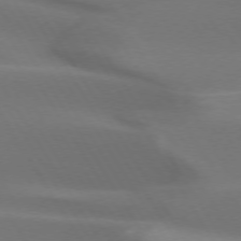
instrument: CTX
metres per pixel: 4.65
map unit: lApd
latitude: 73.0648
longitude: -50.5356
